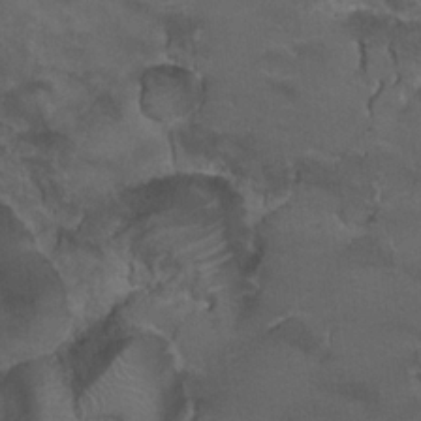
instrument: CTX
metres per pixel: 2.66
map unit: Hto
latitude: 19.4993
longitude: -32.4223
